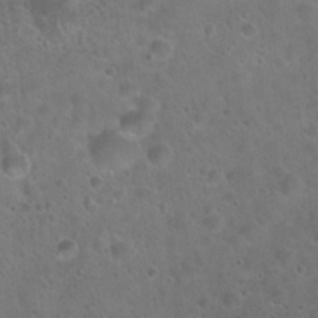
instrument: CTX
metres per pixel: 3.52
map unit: Hto
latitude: 22.2711
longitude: -53.7072
